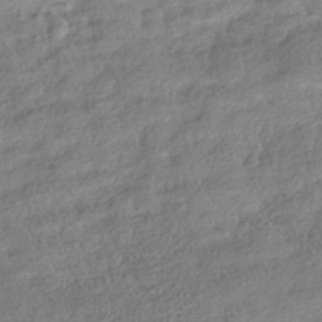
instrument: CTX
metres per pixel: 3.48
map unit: HNhu
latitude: -41.2376
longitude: 98.3306
